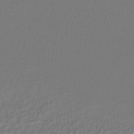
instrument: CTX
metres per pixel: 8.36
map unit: lHb
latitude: -43.5399
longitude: 70.3873
